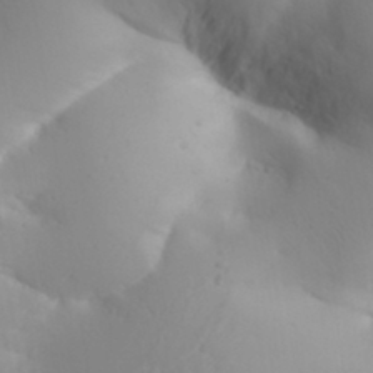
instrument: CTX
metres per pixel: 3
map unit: Aa
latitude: 32.4223
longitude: -144.0822
